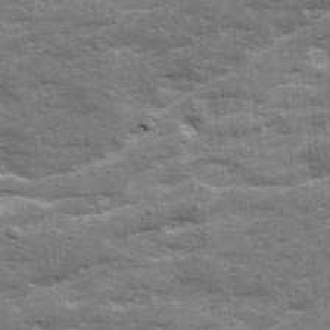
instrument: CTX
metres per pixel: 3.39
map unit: Ave
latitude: 19.0458
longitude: -129.8961
